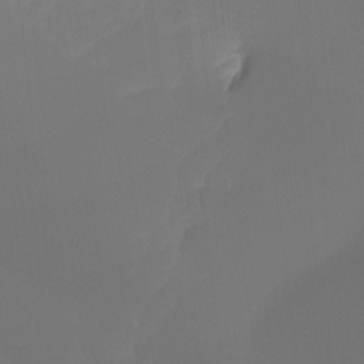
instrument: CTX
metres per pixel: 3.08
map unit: Ht
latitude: -14.2929
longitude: -58.1011
